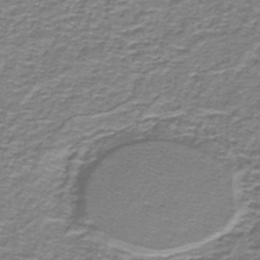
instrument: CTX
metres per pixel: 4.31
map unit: lHb
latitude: -43.1620
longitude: 55.1998
